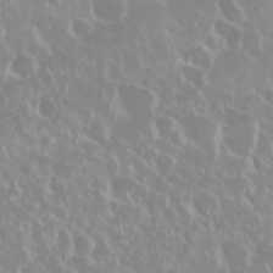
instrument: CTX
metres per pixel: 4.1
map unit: Nhu
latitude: 28.6301
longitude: -61.5182
